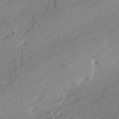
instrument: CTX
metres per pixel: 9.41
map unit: lAvf
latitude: -1.8990
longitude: -108.6301
